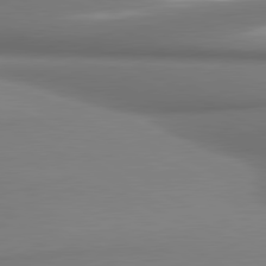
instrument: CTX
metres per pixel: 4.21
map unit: lApd
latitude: 80.9325
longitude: 177.8045
